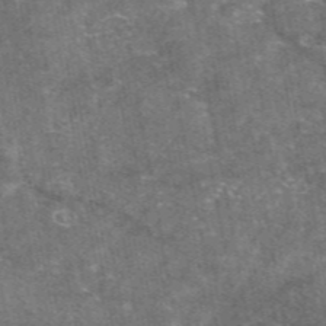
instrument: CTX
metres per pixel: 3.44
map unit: eAb
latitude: 47.1592
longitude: 120.9541
